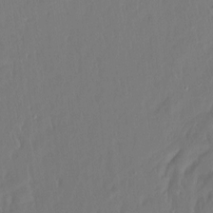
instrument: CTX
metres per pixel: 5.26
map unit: Htu
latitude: -14.7464
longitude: -47.3482
